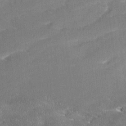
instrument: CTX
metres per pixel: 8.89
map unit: Ave
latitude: 17.8205
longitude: -137.1781
